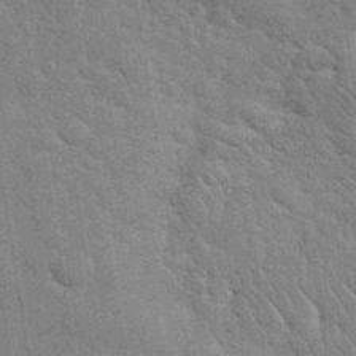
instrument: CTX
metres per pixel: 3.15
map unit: eHh
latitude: 35.8961
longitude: -65.7072
